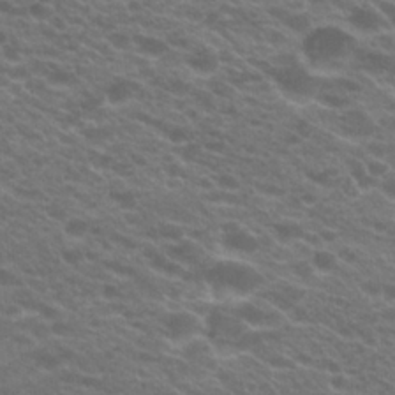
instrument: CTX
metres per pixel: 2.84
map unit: Hto
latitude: 22.5924
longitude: -37.4427
